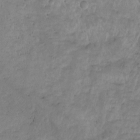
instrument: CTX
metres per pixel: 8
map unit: Hto
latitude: -8.4818
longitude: -44.8569
